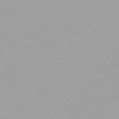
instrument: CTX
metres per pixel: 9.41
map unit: Hpe
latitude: 77.0647
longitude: -138.1767
